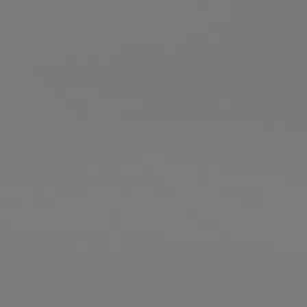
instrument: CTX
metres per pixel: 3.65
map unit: Hpe
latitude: 77.4615
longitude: -134.4412
